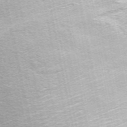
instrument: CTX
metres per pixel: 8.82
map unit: ANa
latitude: 49.3482
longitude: -73.7072
